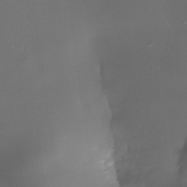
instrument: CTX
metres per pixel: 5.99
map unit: Nhe
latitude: -35.7289
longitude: -118.0255
